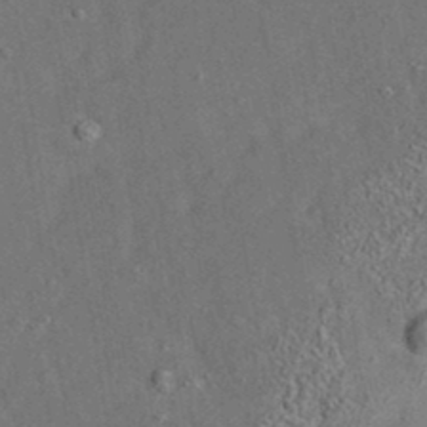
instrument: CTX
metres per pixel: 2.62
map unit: eAb
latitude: 35.5182
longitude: 111.8044
